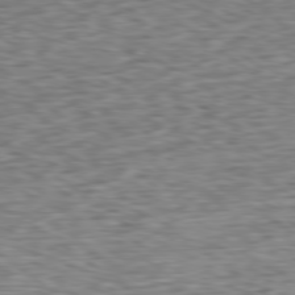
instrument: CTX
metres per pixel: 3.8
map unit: Ap
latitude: -79.9178
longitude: -70.3089
